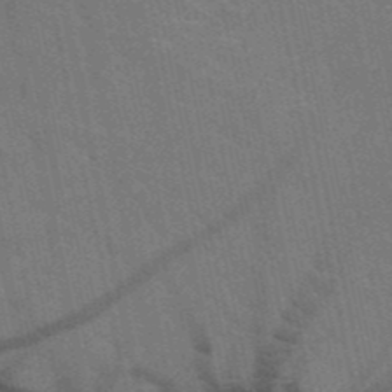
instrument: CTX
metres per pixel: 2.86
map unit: HNb
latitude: -51.4454
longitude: -44.0822
